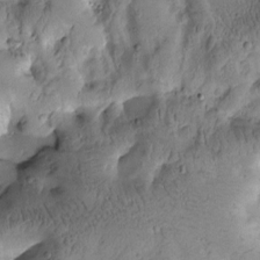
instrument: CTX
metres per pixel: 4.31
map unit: Htu
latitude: -2.5951
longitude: 171.1053
